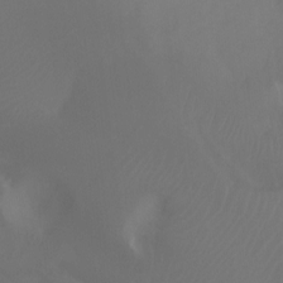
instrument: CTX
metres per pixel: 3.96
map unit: Ht
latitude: -7.8233
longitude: -27.8395
